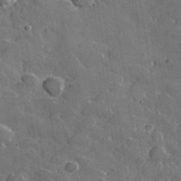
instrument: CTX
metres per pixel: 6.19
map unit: lHvf
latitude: 35.2159
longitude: -91.6694
